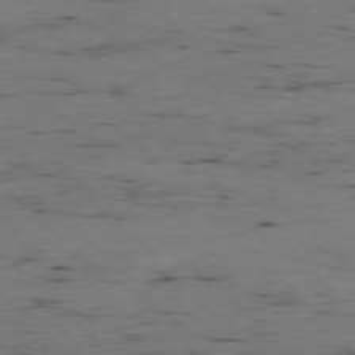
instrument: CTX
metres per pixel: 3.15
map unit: Ap
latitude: -77.0109
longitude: -89.7828
